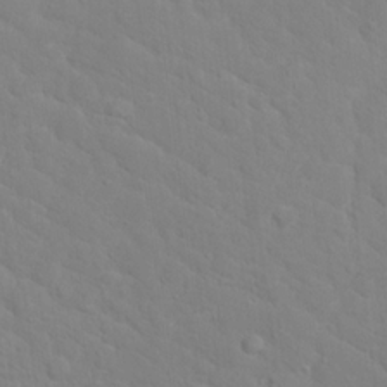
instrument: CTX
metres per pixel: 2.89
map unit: Hto
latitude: 17.8205
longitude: -36.2712
